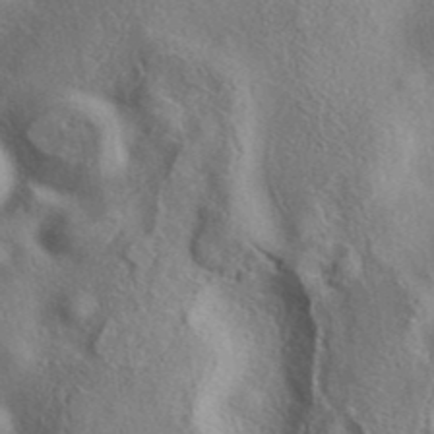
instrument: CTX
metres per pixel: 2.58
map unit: eAb
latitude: 39.6883
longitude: 112.2929
